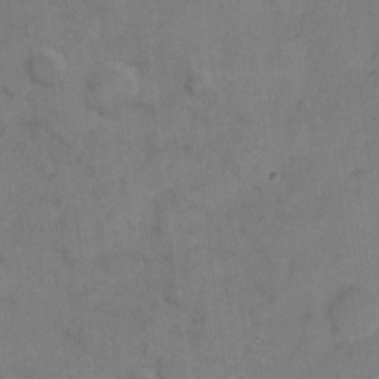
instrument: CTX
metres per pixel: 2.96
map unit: Hto
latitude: 6.3467
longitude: -61.9339
